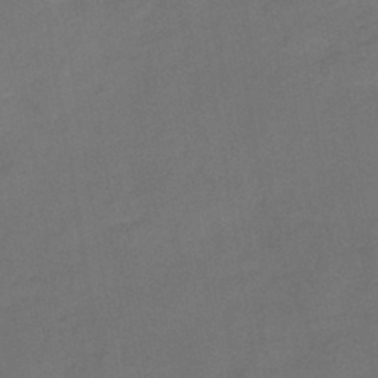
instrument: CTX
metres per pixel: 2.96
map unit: HNb
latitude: -44.2362
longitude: -39.1970
